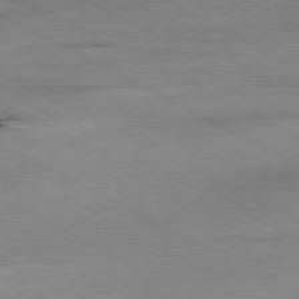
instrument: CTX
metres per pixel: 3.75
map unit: Ap
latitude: -80.9164
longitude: -92.7246
